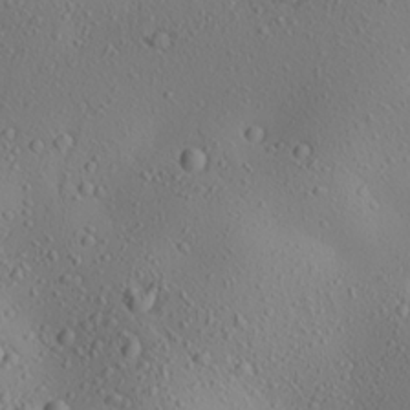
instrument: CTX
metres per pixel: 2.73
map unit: Aa
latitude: 24.5923
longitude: -144.2711
